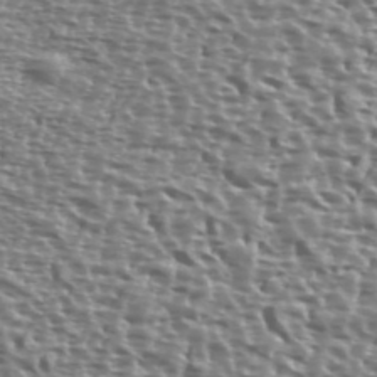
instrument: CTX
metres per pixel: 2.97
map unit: Ave
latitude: 40.1010
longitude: -112.0255
